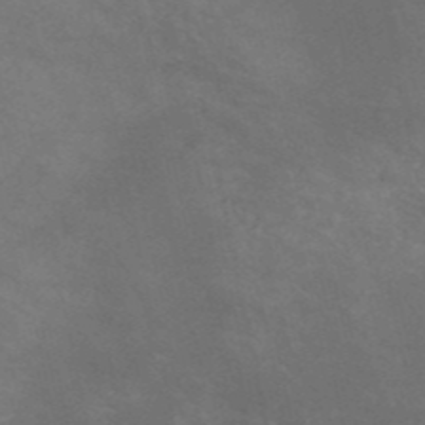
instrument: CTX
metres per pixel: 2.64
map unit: HNb
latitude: -52.7841
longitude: -41.7449
